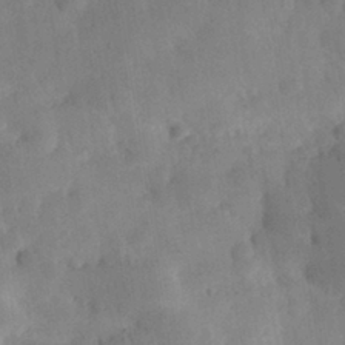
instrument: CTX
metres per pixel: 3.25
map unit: eHh
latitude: 31.1404
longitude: -73.3293
